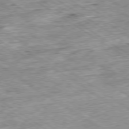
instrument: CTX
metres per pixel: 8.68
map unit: Ap
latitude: -79.6910
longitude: -75.0081
